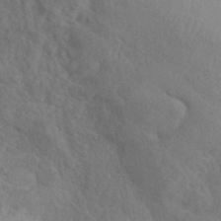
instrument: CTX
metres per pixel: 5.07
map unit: ANa
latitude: 42.6491
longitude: 53.5399
